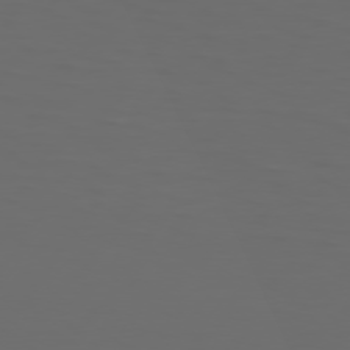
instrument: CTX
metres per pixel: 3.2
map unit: Hpe
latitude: 75.1592
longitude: -126.3278
